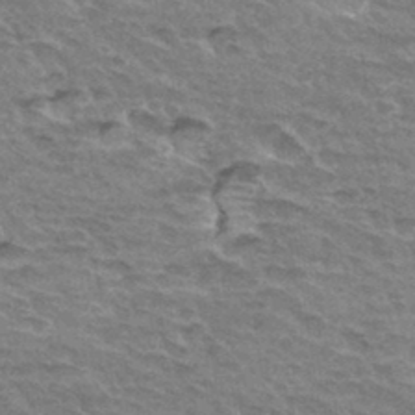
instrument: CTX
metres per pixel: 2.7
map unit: Hto
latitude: 34.0255
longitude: -45.4048
